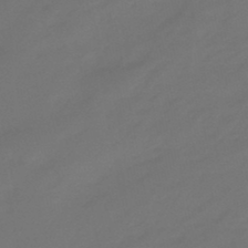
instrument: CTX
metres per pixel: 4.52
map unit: eHb
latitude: -47.2376
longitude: 86.0850
